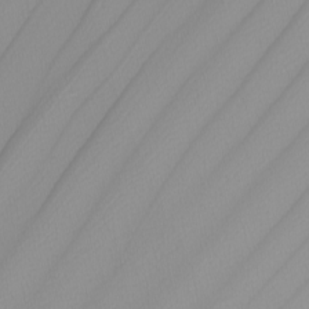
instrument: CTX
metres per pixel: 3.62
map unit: Nhu
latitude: -8.5952
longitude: -95.1592
